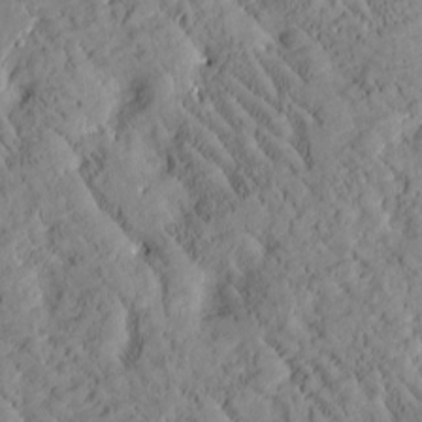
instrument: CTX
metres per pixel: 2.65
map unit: Htu
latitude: -2.6140
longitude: 174.5006
